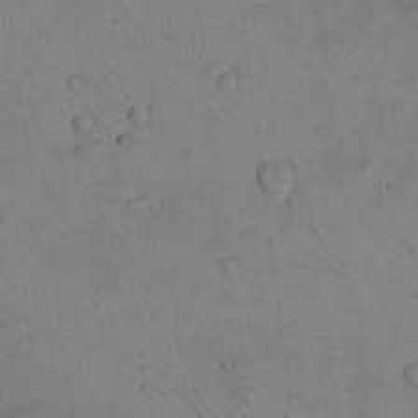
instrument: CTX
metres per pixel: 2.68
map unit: eHh
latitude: -9.5399
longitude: -67.7827
